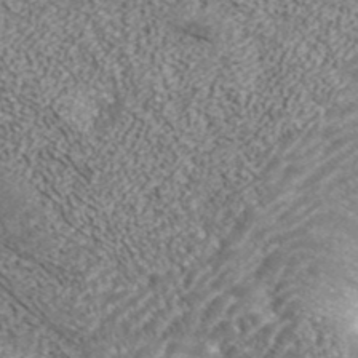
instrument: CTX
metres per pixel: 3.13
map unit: ANa
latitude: 41.3292
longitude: 26.5573
